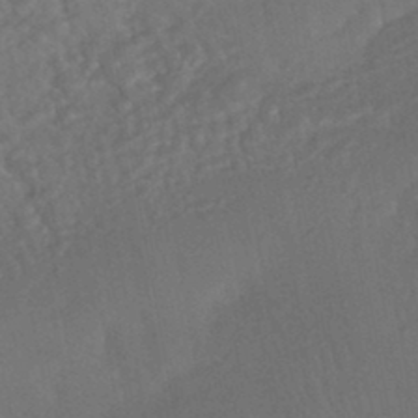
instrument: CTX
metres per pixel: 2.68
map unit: HNhu
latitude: -44.2740
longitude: 92.0472
